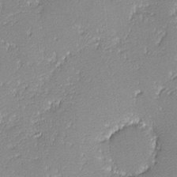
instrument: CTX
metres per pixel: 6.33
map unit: lHvf
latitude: -13.4643
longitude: -103.4804
